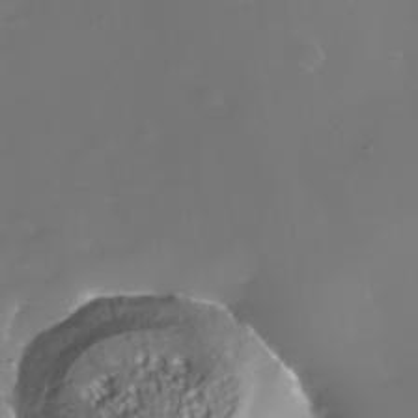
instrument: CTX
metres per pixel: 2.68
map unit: Nhe
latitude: -34.4818
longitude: -88.3846
